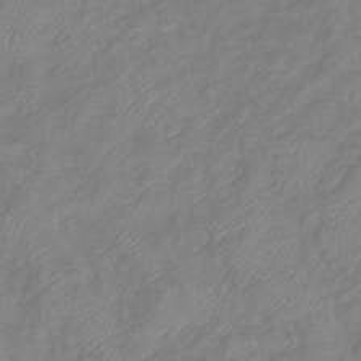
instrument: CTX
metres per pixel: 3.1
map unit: eHb
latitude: -41.3887
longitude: 81.6722
